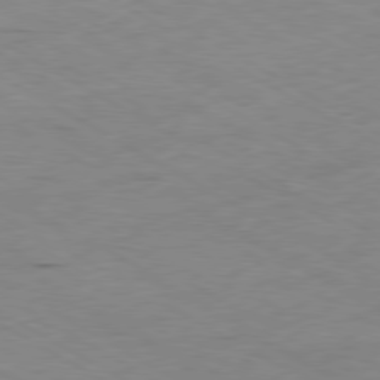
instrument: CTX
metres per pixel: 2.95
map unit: Ap
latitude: -80.3684
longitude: -73.8773
